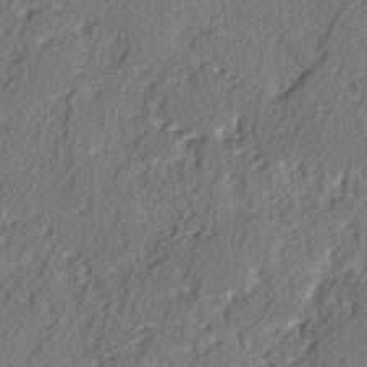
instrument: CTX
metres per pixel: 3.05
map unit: lAvf
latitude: -3.3698
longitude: -108.2522
